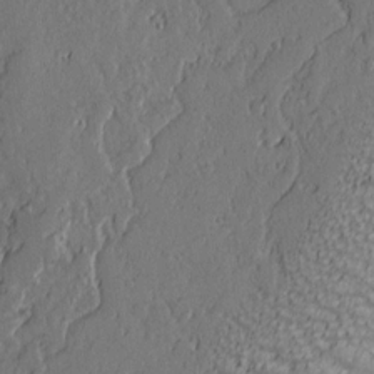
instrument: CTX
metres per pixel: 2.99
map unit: lAa
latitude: 6.3467
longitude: -116.8191
